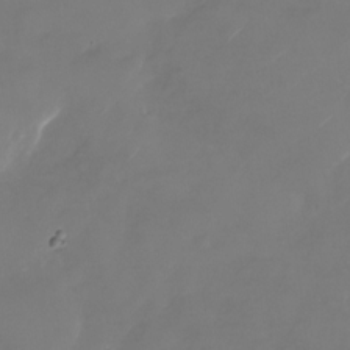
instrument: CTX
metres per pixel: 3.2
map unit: Nhu
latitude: -28.6707
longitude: -71.8394
